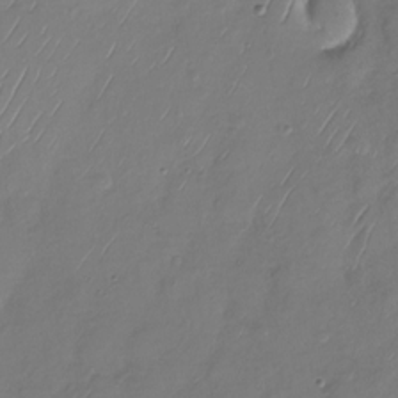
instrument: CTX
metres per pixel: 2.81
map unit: Nhu
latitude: -28.8597
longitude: -58.5735
